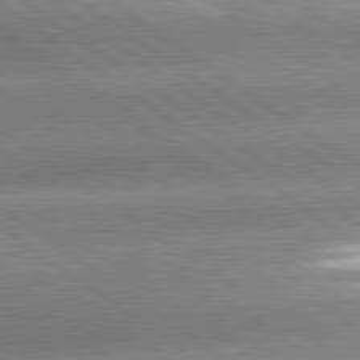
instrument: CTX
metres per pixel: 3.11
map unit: lApd
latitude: 81.3859
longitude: -157.4426
